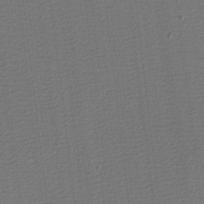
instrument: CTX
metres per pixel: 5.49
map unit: eHh
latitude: -3.8989
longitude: -86.2522
